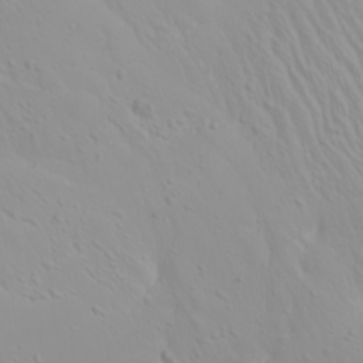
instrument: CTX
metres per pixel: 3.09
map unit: Htu
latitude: -4.3873
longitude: -89.1404
